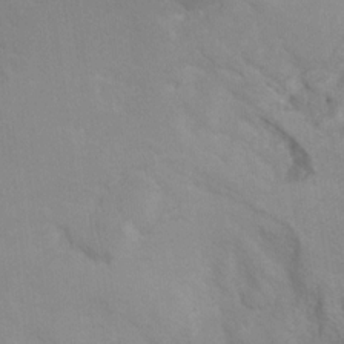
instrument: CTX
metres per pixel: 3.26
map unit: Hto
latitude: 7.3482
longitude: -34.5545
